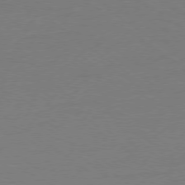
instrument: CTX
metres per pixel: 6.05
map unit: Ap
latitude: -78.7463
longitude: -97.8016
